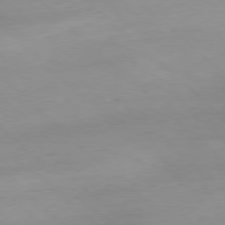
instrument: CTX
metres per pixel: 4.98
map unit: Hpe
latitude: -79.0297
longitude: 8.8597
